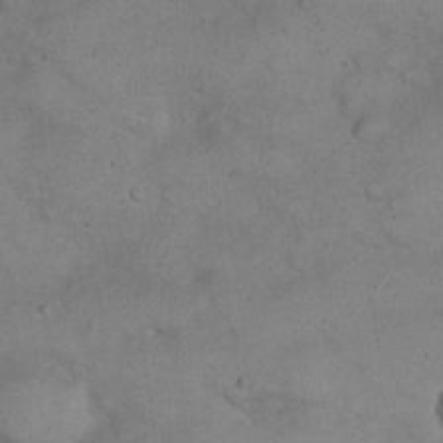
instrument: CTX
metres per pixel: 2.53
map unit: eHh
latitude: 21.5938
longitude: -60.0255
